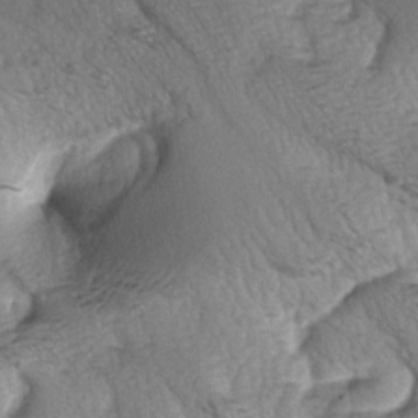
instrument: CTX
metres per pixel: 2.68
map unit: lAa
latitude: -5.7666
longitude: -126.2145
